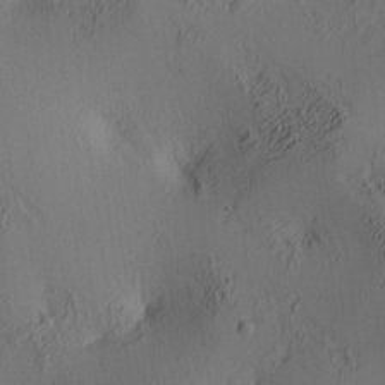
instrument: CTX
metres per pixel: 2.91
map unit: lAa
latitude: 4.2145
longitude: -114.9135
